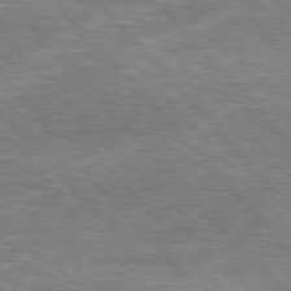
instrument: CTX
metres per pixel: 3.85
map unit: lApd
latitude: 76.3656
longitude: -74.6491
